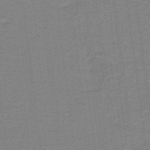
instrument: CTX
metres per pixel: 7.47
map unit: lHb
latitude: -41.0675
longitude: 54.5385
